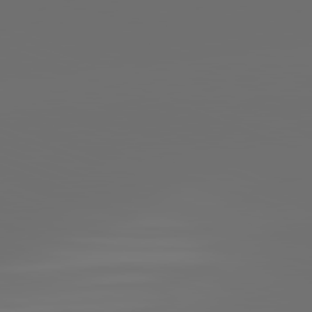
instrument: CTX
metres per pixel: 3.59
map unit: lApd
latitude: 82.0822
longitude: -152.4223
